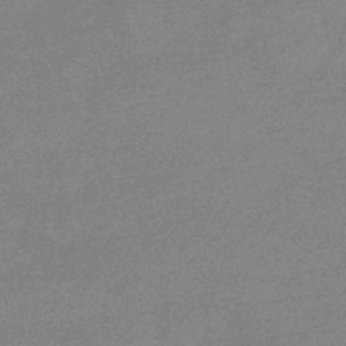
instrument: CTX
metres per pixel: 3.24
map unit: eHb
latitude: -36.7463
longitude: 76.9164
